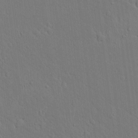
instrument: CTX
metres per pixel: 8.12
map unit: lAvf
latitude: 8.4790
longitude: 168.8219
